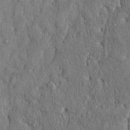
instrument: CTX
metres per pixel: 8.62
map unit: Hto
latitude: 12.9892
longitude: -58.7624
